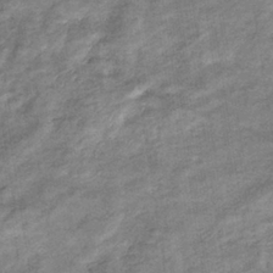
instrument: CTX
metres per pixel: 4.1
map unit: eHb
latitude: -37.4076
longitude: 77.4643
